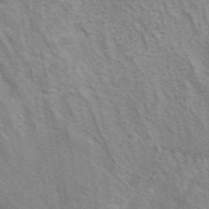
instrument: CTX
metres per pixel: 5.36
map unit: eAb
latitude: 41.3670
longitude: 106.7652
